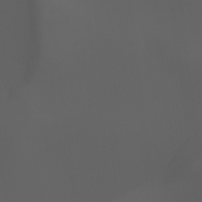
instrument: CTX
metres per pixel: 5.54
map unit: Ht
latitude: -3.4832
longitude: -60.9136
